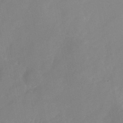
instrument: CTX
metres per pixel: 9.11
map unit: Nhu
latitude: -25.4454
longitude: -70.2522
